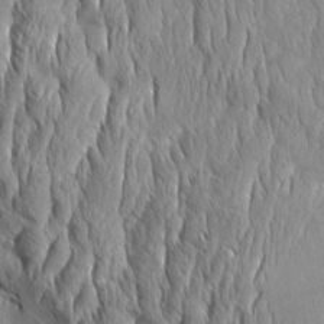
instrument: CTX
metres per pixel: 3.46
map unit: Aa
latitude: 8.4601
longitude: -132.5546
